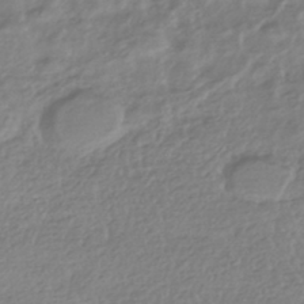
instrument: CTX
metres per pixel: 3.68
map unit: HNhu
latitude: -44.0472
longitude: 97.2943
